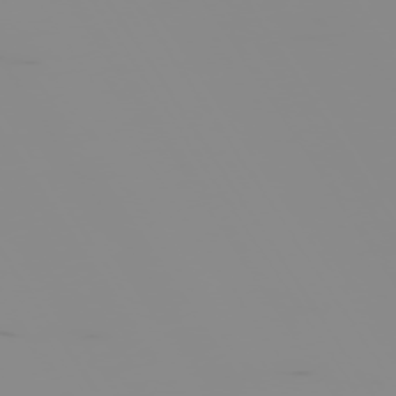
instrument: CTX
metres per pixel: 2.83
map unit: Hpe
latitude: -75.0109
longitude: 6.2739
